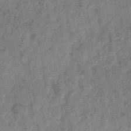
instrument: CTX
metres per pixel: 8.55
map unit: eHb
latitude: -29.8233
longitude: 69.0675
